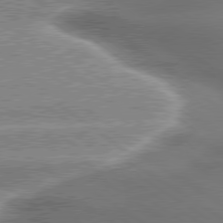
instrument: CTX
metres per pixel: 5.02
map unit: lApd
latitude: 79.5371
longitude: -135.2537
